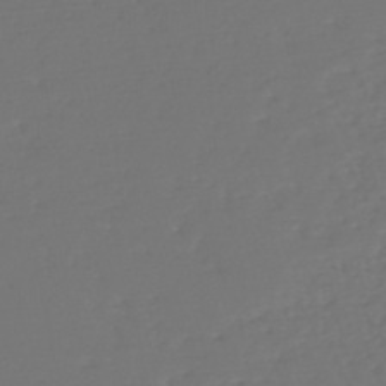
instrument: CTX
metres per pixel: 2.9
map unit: lHb
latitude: -47.3320
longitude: 62.9163
